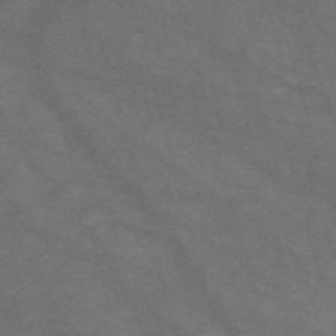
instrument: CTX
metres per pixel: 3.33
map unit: Nve
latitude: -59.0108
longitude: 59.1620
